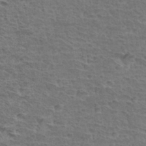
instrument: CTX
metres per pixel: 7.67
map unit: Hto
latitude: 34.8191
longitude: -43.5182
